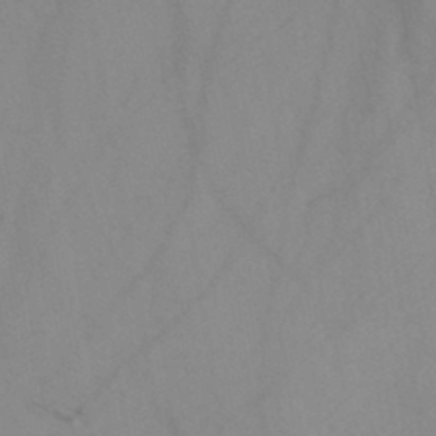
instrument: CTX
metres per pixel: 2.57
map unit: HNb
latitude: -44.5574
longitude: -41.3859
